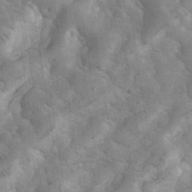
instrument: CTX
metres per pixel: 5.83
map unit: eHh
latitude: 35.4804
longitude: -68.1200
